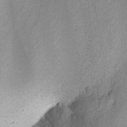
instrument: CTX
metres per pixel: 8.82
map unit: Nhu
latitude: -8.3873
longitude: -73.1403
